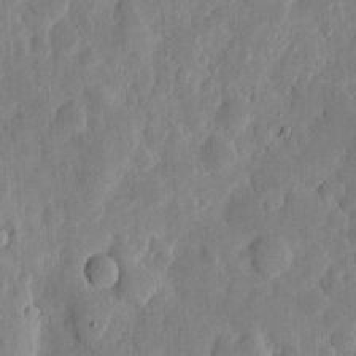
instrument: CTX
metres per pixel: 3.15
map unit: eHh
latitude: 5.8961
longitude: -70.6112
